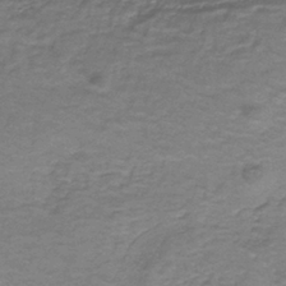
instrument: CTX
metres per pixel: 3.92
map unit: eAb
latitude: -37.3698
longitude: 52.3684
